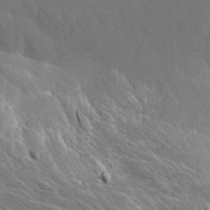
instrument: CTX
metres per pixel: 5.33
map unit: Aa
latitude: 10.7435
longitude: -142.3278
